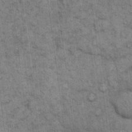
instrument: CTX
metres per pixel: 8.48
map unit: eHh
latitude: 15.1781
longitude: -65.6883
